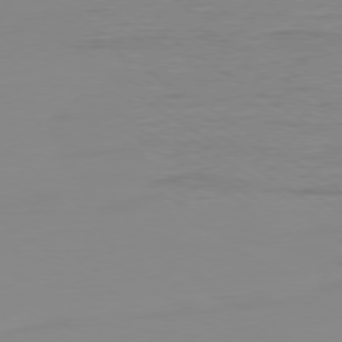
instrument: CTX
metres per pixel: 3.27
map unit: Ap
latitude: -79.1620
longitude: -94.1956
